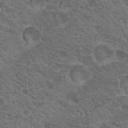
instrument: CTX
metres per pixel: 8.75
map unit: Hto
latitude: 19.1403
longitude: -34.5168
